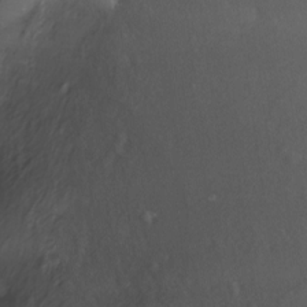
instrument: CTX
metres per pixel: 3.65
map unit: Nhe
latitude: -27.5966
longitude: -109.4993
